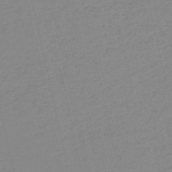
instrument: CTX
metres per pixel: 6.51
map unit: HNb
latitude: -54.1039
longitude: -39.0269
